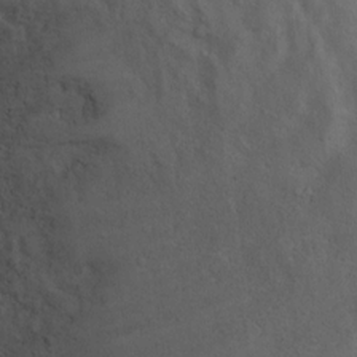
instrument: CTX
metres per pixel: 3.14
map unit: Ht
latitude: 12.5924
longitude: -41.2348
